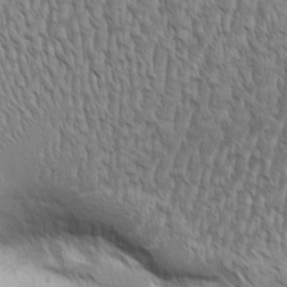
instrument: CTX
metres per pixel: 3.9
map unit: Aa
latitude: 8.8569
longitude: -130.1578
